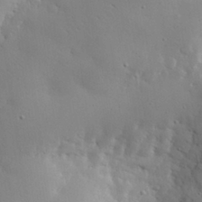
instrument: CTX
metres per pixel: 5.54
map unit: eHh
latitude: 29.1592
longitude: -82.5545
